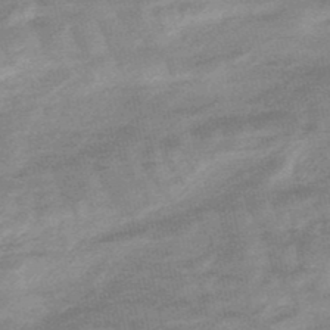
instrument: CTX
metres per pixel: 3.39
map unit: lHb
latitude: -48.0472
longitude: 81.8234
